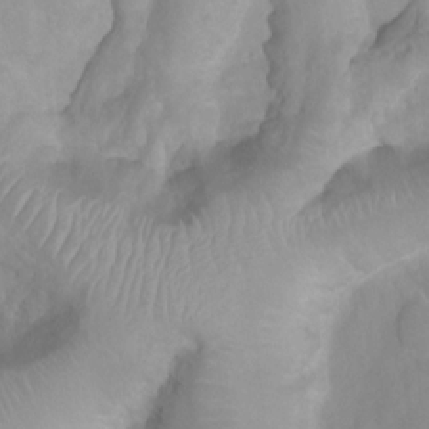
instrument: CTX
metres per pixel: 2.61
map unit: Htu
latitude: 3.5371
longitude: -21.6127
